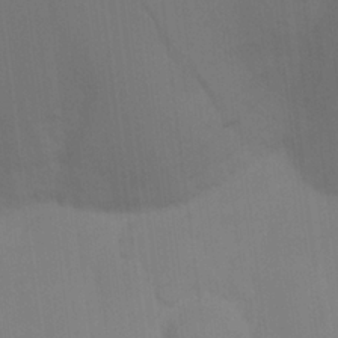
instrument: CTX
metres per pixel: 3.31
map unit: Nhu
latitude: 23.8961
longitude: -63.1592
